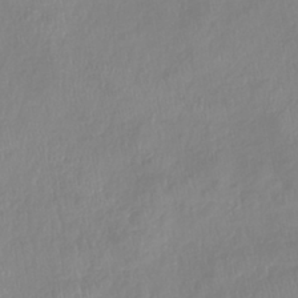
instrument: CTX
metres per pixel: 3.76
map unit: lHb
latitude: -40.8030
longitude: 74.9542
